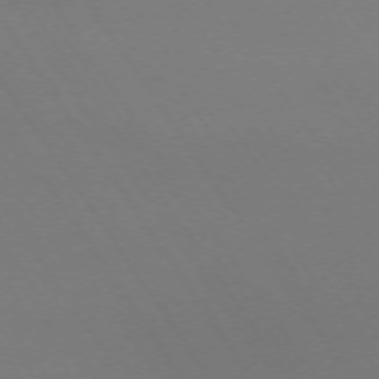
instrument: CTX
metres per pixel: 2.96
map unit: Ap
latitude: -73.8989
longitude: -72.1389
